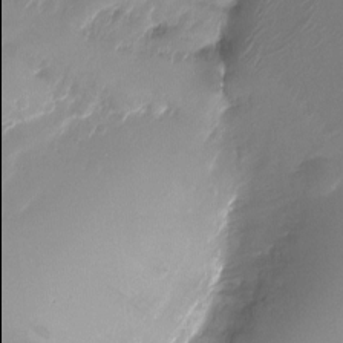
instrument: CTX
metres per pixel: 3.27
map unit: Nhu
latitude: -17.7100
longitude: -45.9906
